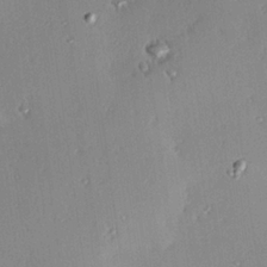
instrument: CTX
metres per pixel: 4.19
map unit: Hve
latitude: 24.7813
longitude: -93.5371
